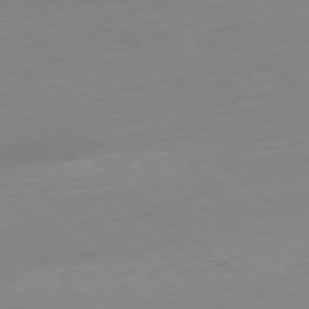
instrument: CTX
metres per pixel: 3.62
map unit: Ap
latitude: -77.8422
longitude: -90.0822
